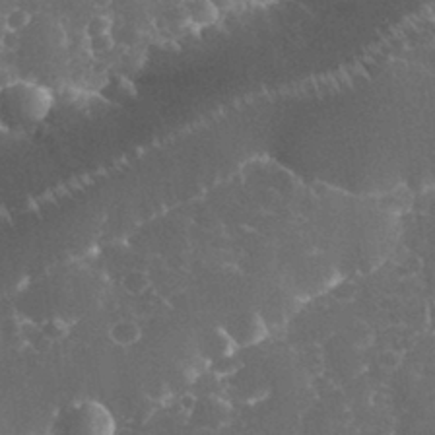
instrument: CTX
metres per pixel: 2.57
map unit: eHh
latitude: 33.2915
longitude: -63.5371
